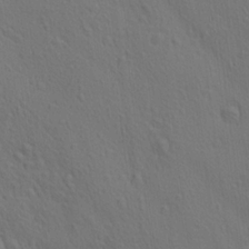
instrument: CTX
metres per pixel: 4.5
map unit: lAa
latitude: 21.9528
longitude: -138.4790
